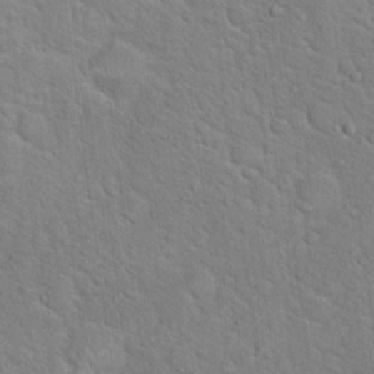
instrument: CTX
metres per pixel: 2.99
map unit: Hto
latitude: 18.7624
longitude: -51.3103
